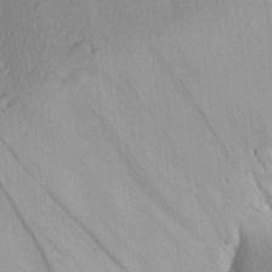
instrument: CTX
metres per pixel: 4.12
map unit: Aa
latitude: 25.4048
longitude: -145.0836
